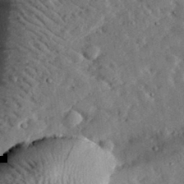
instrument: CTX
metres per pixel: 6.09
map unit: lHvf
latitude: 32.6868
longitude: -83.5938
